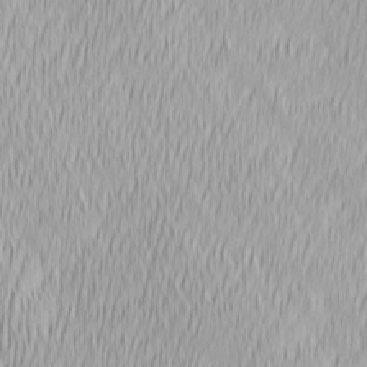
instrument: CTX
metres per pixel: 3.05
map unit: Ave
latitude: 2.6112
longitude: -113.7449
